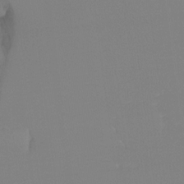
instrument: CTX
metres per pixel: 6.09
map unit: Ht
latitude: -13.9745
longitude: -51.1970
